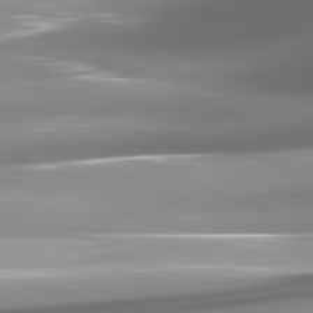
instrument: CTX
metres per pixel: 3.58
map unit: lApd
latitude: 82.0822
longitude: -146.9325
